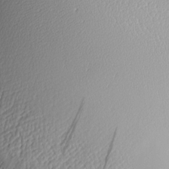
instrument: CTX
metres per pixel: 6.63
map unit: Nve
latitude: -8.5196
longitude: 174.6329
